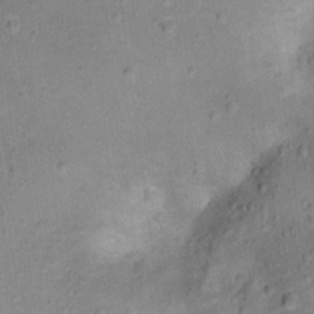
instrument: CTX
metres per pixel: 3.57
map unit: Ht
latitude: 12.2145
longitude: -39.0458
